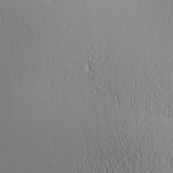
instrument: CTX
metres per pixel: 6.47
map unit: lAa
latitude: 1.8961
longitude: -115.7827
